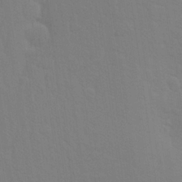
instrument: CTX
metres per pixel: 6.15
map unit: Aa
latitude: 26.0822
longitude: -145.6316
